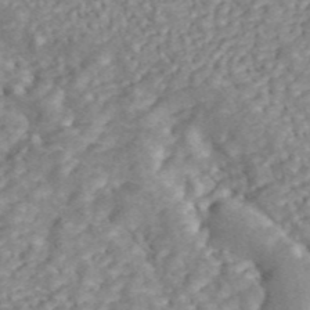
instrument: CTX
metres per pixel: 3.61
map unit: ANa
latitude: 45.5938
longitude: 24.5007
